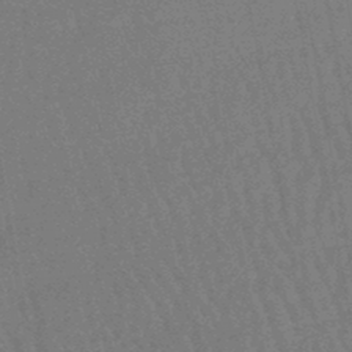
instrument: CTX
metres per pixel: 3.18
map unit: eHb
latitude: -46.7841
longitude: 79.9745
